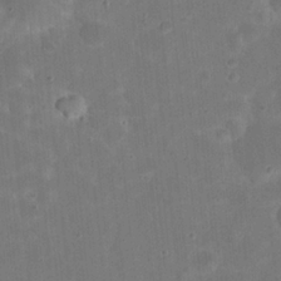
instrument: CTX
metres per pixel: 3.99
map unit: eHh
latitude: 21.6316
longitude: -63.1403
